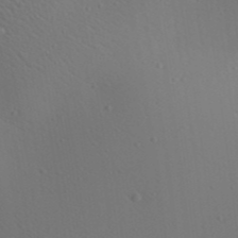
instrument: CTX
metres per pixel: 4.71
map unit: Aa
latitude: 23.1403
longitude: -138.2711
